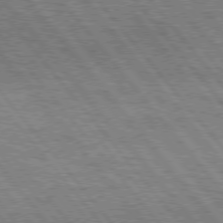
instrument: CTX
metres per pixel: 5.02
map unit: Hpe
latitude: 75.8583
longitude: -153.2348
